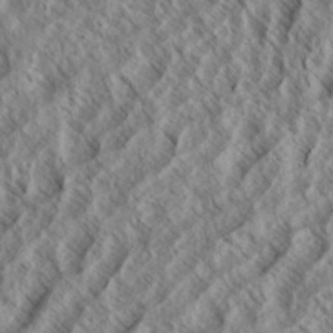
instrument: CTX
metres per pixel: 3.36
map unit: eHh
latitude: 34.3467
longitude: -139.3671
